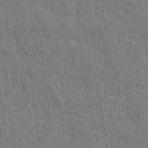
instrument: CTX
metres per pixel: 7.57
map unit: eHh
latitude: 4.6301
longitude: -75.5182
